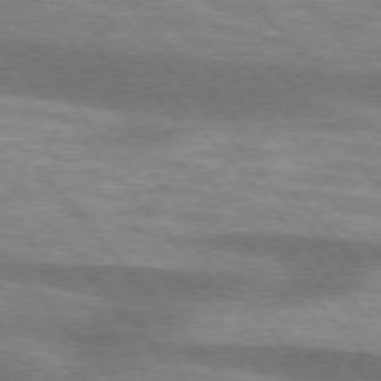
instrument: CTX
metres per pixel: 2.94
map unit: lApd
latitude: 75.8205
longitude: -58.4601
